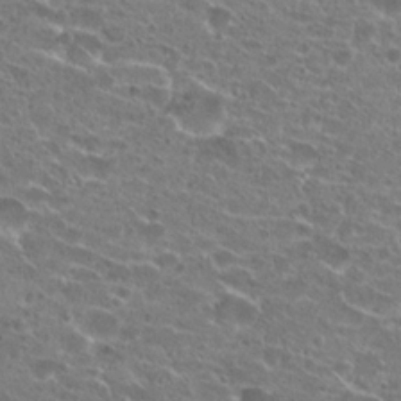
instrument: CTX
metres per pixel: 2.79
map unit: Hto
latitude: 21.6505
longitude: -41.5560
